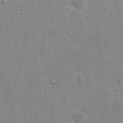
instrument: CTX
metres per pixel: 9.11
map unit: eHh
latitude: 21.5371
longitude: -68.5168
